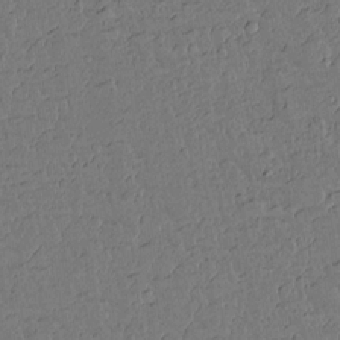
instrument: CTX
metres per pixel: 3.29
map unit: lAvf
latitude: 15.2915
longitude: -127.3860
